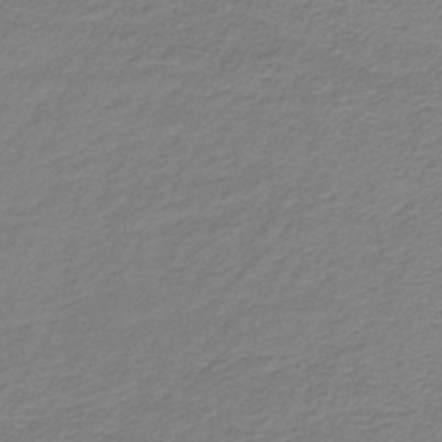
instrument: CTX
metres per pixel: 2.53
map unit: HNb
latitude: -36.9352
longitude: 50.6896
